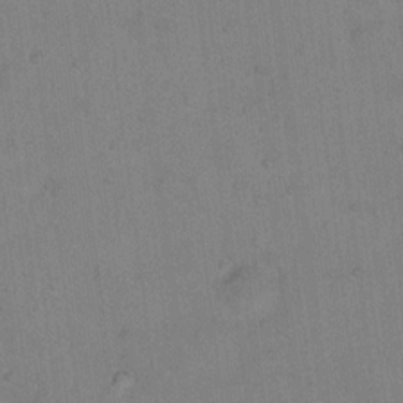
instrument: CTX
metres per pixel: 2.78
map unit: Hto
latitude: 15.5372
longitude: -40.2144
